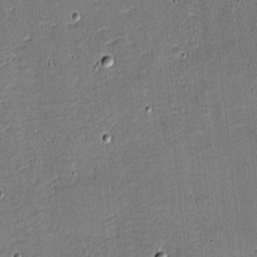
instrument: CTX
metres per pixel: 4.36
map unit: eHh
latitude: -4.0283
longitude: -82.4601
